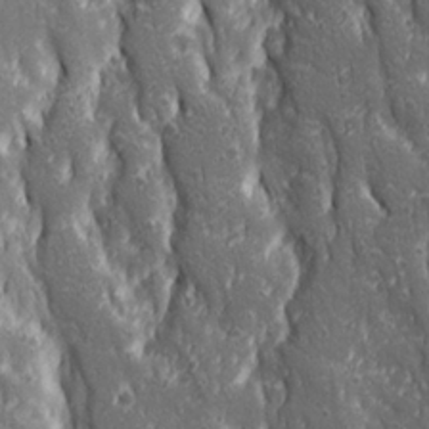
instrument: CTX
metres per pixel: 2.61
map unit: Ave
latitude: 22.6868
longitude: -134.6301
